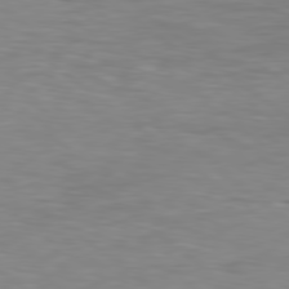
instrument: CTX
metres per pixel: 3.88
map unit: Hpe
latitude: 79.2726
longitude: -128.5357
